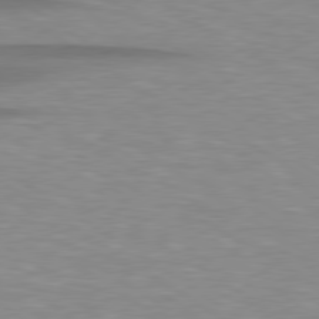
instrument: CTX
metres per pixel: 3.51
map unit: lApd
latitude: 79.0837
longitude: -88.1389
